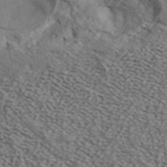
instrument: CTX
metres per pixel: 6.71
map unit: ANa
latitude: 43.6316
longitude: 47.7855
